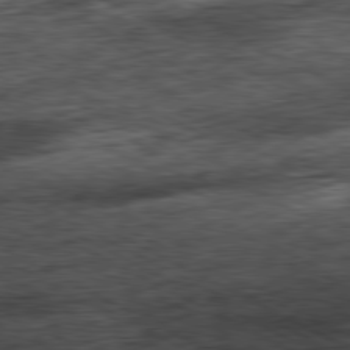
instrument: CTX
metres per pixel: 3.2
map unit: Ap
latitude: -80.8786
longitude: -88.8002
